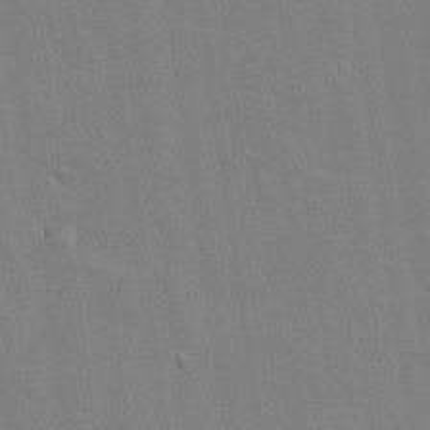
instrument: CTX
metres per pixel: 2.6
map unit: lAvf
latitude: 14.4223
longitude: -127.0270
